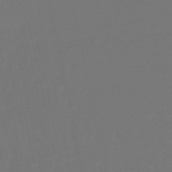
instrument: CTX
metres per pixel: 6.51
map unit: eHb
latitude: -50.4629
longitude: 78.0472
